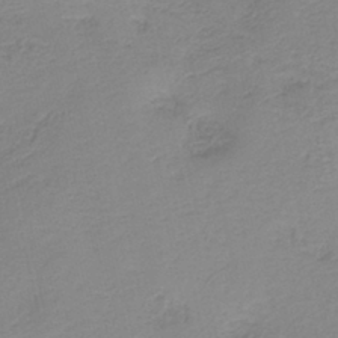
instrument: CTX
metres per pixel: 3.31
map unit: HNb
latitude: -40.0850
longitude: 50.0850
